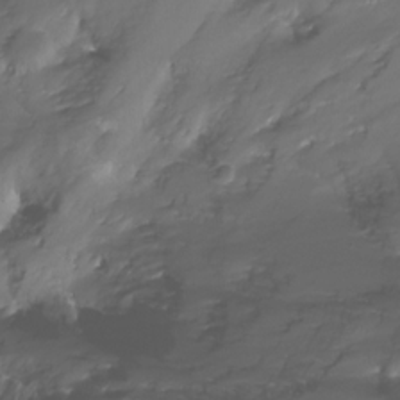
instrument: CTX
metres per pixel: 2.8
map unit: Nhu
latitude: -17.9556
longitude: -46.8002
